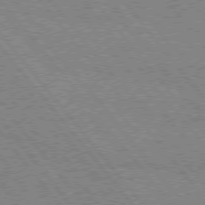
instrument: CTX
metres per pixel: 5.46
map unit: Hpe
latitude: 75.8394
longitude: -149.7639
